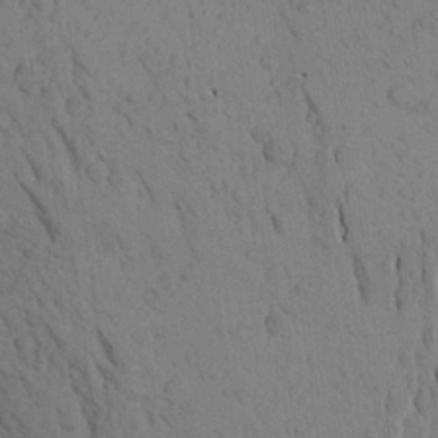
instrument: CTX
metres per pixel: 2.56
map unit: Aa
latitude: 19.9150
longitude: -149.1970
